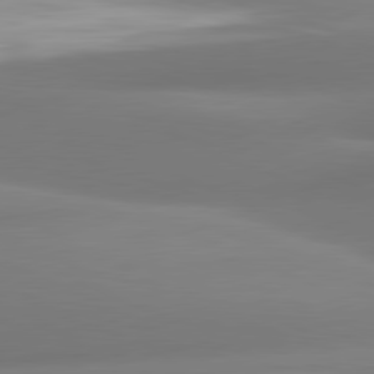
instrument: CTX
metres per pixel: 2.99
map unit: lApd
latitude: 80.8191
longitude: -160.8002
